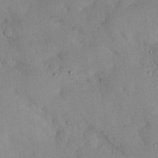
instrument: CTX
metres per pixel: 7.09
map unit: Nhu
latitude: 27.2726
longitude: -71.5182
